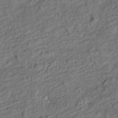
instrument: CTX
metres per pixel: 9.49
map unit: Htu
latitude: -7.7477
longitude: 177.6533
